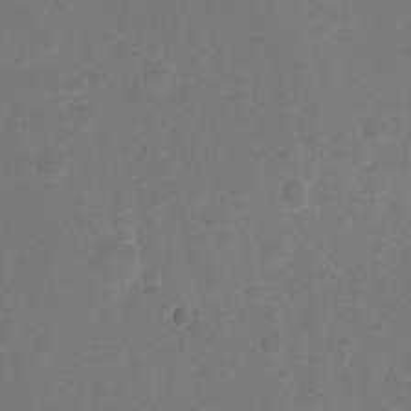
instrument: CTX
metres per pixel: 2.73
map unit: Ht
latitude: 0.2711
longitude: -46.3468
